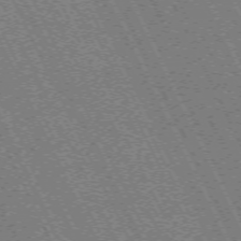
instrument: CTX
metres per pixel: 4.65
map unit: Hpe
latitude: -71.2376
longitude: 9.0675
